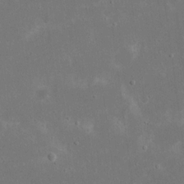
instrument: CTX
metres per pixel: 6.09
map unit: eHh
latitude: 17.6505
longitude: -72.1956
